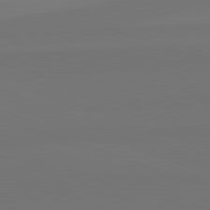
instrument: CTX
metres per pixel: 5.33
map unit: lApd
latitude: 82.2522
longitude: 144.1984
